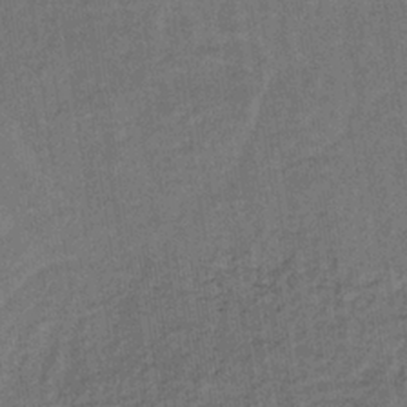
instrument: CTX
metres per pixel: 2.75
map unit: lHb
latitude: -35.2376
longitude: 65.6344
